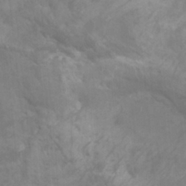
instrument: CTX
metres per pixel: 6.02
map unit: Htu
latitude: -11.1620
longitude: -71.9717
